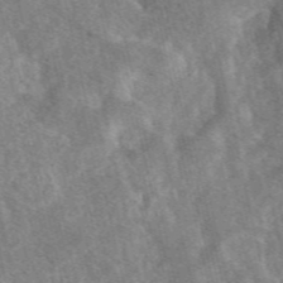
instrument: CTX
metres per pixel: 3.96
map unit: eAb
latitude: 47.5560
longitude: 119.2376
